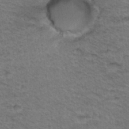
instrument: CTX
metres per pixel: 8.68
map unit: Hto
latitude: 35.3670
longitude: -46.3657
